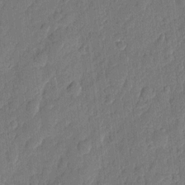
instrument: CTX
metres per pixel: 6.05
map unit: eHh
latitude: 6.7435
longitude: -74.1200
